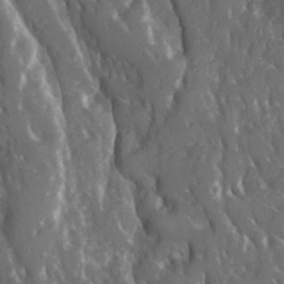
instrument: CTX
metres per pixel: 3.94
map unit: Ave
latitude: 15.8962
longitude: -131.1593
